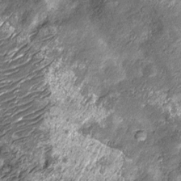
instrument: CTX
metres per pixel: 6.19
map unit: Nhu
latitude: -14.0094
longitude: -22.8002
